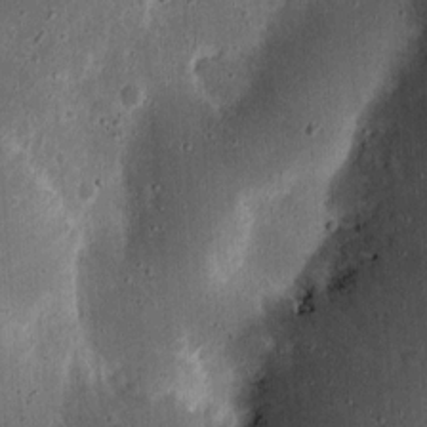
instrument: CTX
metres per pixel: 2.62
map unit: Ht
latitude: 13.5938
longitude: -74.2900
